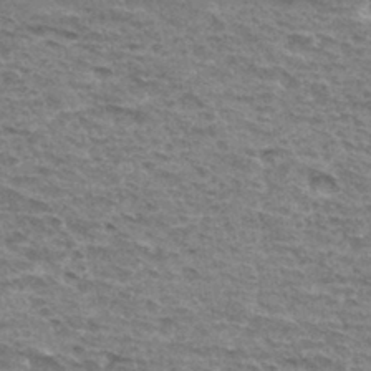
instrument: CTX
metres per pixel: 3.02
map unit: Hto
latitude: 33.5560
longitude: -45.0458
